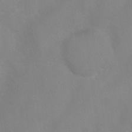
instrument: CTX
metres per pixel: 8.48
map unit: Nhu
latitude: 3.8583
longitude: -25.4615
